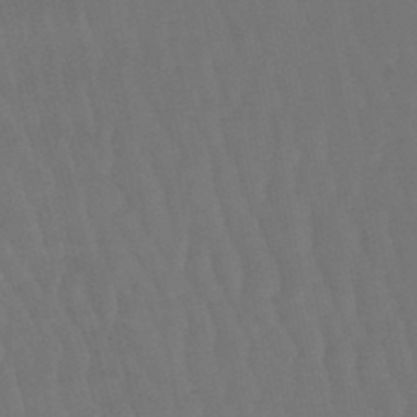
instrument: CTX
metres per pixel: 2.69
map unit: lHb
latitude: -46.9919
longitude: 77.6155
